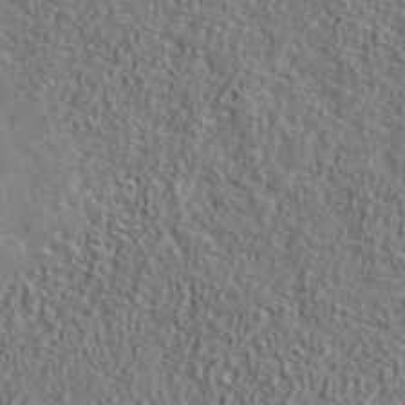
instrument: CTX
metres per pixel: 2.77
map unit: lHvf
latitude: 42.5168
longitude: -88.7058
